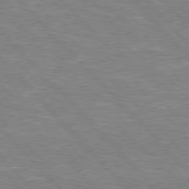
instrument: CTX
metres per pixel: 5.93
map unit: Hpe
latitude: 76.7624
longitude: -150.9513
